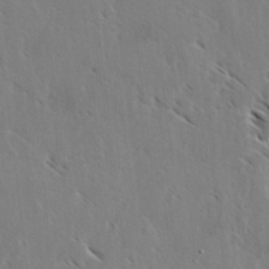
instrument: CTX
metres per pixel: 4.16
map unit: lAvf
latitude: -4.1794
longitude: -114.3089
